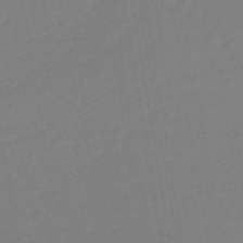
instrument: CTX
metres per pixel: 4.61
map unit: lHb
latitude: -33.4644
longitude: 67.3321
